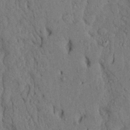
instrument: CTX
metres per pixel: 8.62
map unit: Ave
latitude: 23.6316
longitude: -134.4979
